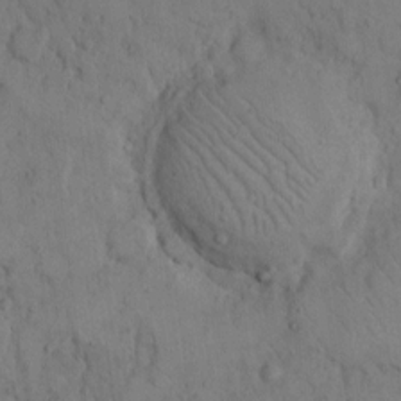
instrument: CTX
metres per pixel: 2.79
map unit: Hto
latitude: 8.4979
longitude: -60.5357
